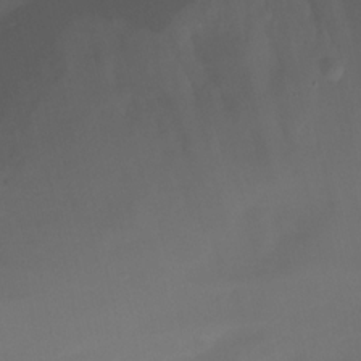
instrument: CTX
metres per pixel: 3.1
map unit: Nhu
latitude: -12.9353
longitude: -50.9702
